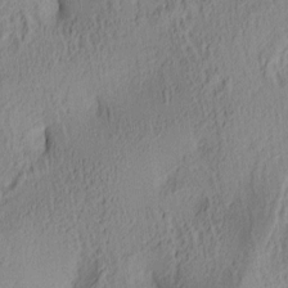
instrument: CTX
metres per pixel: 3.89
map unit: lAa
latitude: 4.7624
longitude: -115.9906
